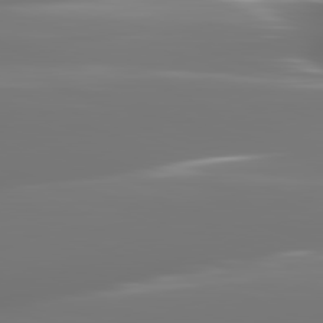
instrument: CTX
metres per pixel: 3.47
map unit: lApd
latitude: 82.0444
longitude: -146.0633
